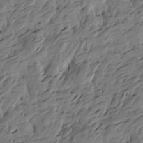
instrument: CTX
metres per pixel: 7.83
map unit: Htu
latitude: -5.0864
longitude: -177.0458
